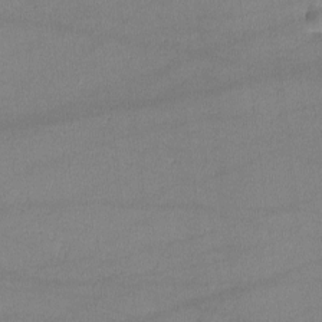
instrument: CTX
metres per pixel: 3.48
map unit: lHvf
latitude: -10.6330
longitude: -101.0270
